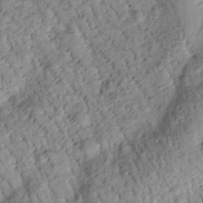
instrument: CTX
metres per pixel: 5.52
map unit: Htu
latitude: -0.8597
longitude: 173.5399
